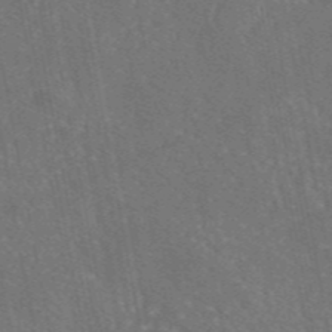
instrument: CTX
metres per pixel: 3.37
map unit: eAb
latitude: 46.6491
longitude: 111.9367
